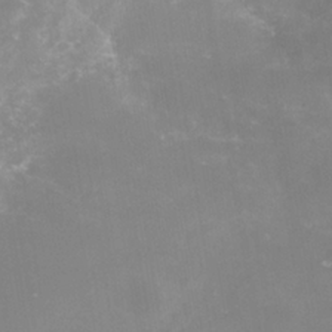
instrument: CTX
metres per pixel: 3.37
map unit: Nhe
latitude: -37.5966
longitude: -112.6301
